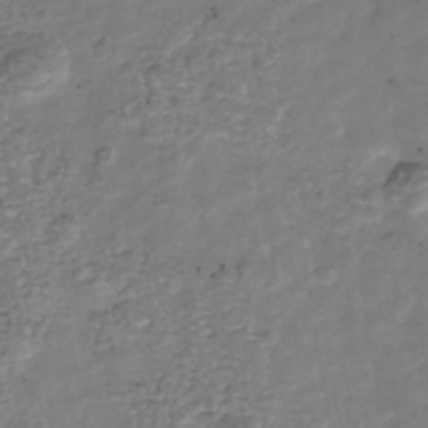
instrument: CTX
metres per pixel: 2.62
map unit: Nhu
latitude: -39.6911
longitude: -81.0647
